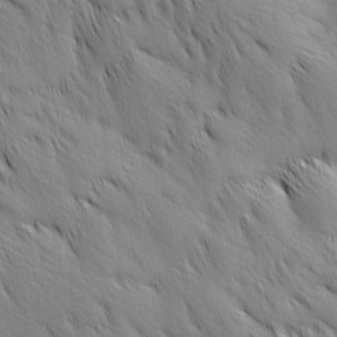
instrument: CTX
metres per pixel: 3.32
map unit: Ave
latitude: 12.4979
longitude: -106.1200
